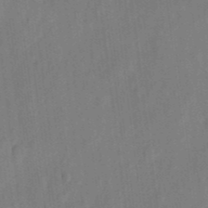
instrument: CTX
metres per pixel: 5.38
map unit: eHh
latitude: 5.8583
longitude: -74.1956
